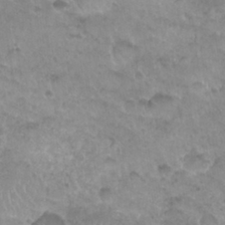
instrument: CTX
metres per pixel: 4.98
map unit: Nhu
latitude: 27.7072
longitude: -53.5560
